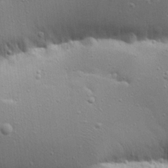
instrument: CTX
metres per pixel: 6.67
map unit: Ave
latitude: 17.8772
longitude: -141.6316
